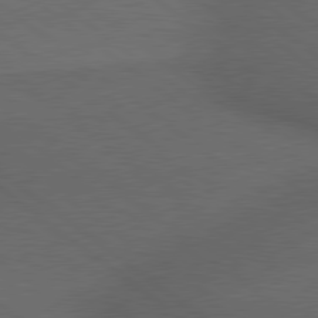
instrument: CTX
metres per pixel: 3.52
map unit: lApd
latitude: 79.4238
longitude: -176.5357
